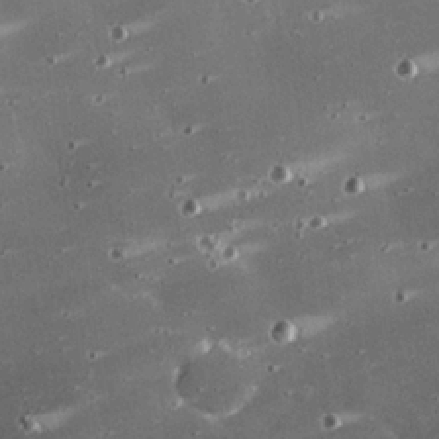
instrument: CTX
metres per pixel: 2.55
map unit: eHh
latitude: 24.1766
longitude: -90.1389
